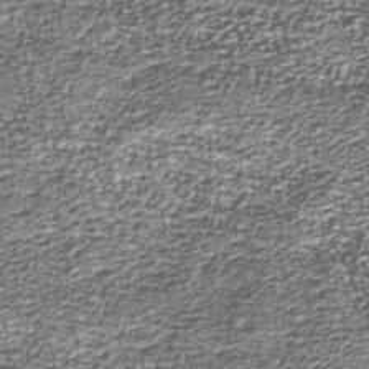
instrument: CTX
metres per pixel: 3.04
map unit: Nhu
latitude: -38.9353
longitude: -82.1577
